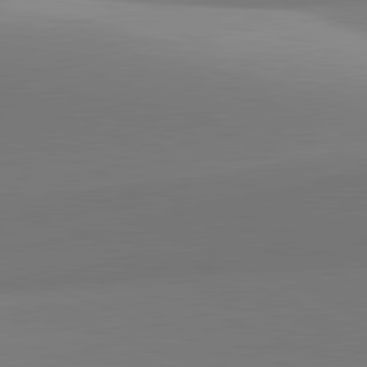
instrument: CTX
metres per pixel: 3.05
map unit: lApd
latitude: 81.7450
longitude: 142.0850
